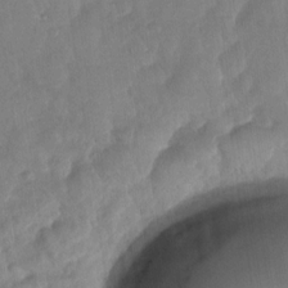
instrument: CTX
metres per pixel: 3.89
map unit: Nhu
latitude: -29.4266
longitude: -62.7247
